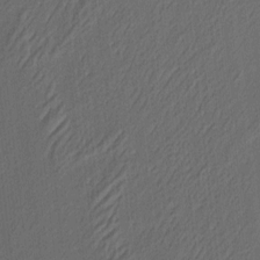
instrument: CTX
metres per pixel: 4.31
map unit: eHh
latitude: 5.5182
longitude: -77.4048
